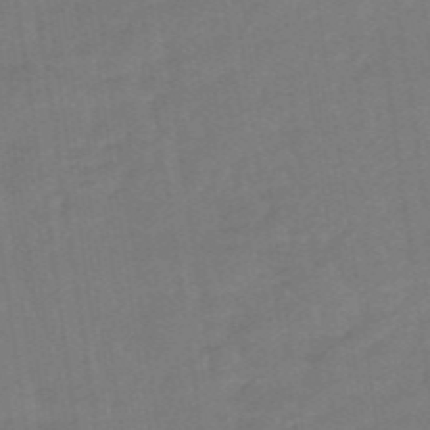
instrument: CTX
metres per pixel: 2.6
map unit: eHb
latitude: -48.2740
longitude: 87.2754
